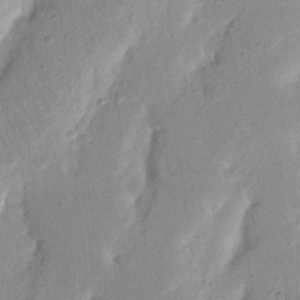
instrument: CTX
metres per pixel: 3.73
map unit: Nhu
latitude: 19.7638
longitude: -74.5924
